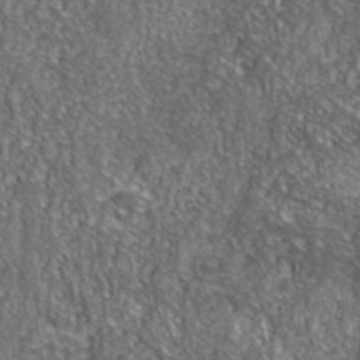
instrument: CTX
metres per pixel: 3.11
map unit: ANa
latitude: 39.8016
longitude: -91.1214
